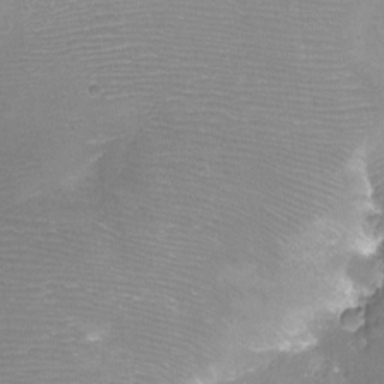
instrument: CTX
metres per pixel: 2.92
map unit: Aa
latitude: -8.3873
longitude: -71.4237
